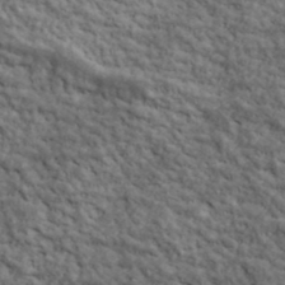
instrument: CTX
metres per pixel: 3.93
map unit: lHvf
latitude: 39.1592
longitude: -88.8191
